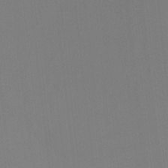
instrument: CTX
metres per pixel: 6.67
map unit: Nhu
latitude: -8.4062
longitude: -79.7828
